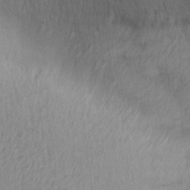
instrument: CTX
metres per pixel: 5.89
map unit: Ave
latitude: 13.4427
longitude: -106.2523
